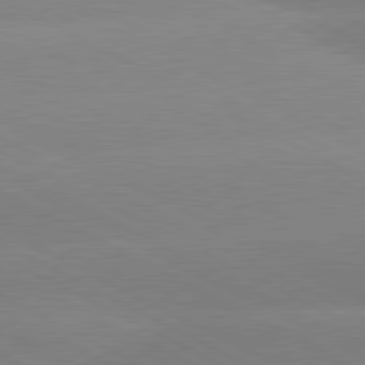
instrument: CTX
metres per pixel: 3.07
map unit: lApd
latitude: 80.6113
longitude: -154.3845
